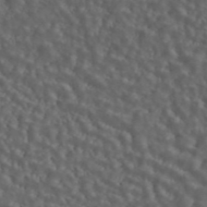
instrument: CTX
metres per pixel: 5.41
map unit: ANa
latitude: 45.2915
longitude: 21.5399
